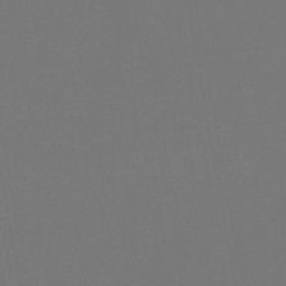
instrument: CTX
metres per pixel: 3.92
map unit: lHb
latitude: -47.2754
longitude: 72.8030
